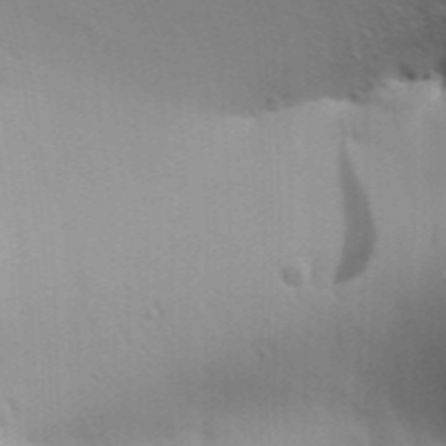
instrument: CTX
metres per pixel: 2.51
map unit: Aa
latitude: 31.4805
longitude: -140.0822
